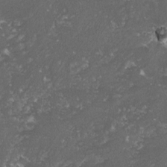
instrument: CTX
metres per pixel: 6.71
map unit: lHvf
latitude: -15.2376
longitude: -99.3670
